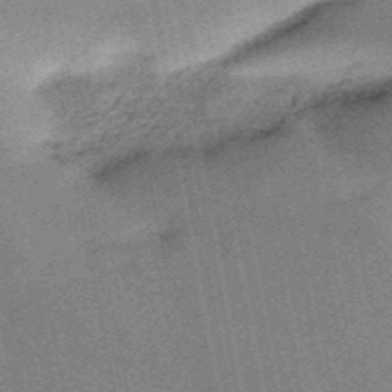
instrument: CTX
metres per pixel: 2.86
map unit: HNb
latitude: -52.1039
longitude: -49.4237
